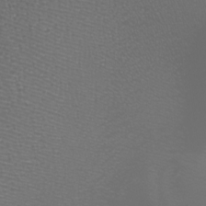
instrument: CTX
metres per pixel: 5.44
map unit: Nhu
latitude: -7.6910
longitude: -91.5938
